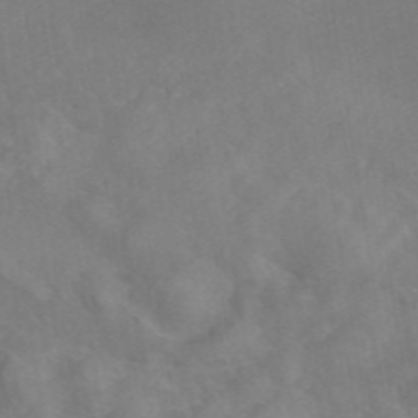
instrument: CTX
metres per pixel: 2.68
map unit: eAb
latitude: 46.4223
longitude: 127.0486
